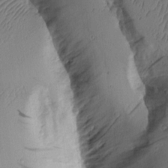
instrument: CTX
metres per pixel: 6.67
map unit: Aa
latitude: 9.7828
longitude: -127.0837
